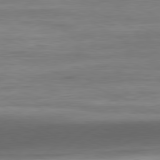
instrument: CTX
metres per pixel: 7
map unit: Ap
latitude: -81.3510
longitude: -80.6868
